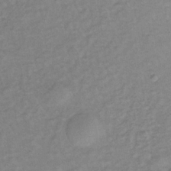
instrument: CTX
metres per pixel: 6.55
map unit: lHb
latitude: -33.6911
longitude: 64.9920
